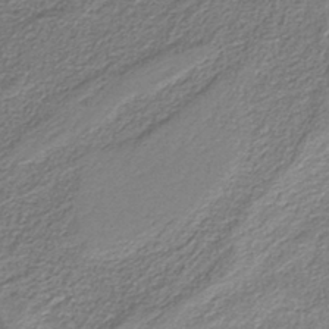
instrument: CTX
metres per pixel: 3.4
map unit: eAb
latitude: -39.8611
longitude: 51.7100
